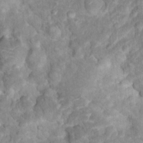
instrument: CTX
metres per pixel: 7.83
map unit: Hto
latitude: 17.4049
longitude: -40.3467
